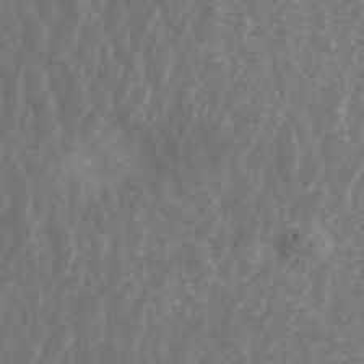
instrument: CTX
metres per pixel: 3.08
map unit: ANa
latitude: 43.6883
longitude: 30.2739
